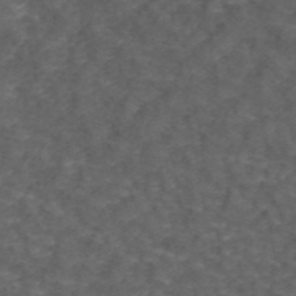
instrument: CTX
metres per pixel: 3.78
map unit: ANa
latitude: 44.2144
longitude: 26.7274
